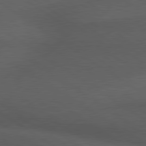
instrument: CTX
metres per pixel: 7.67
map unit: lApd
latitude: 79.8584
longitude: -177.8205
